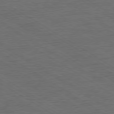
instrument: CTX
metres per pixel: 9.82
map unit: Ap
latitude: -79.7477
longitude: -52.1767
